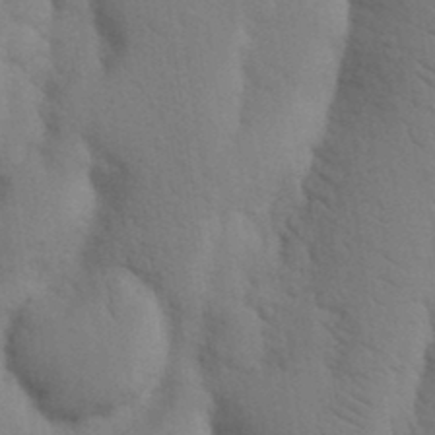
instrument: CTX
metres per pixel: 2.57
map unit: Nhu
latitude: 19.2726
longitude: -76.4601
